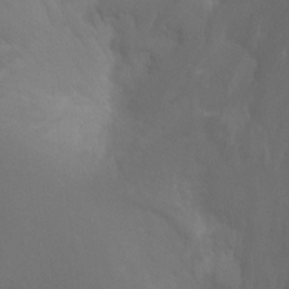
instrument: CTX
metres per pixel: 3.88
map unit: Ht
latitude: -9.0675
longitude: -20.8569
